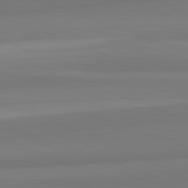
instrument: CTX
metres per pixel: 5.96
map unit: lApd
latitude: 82.3845
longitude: 176.5763
